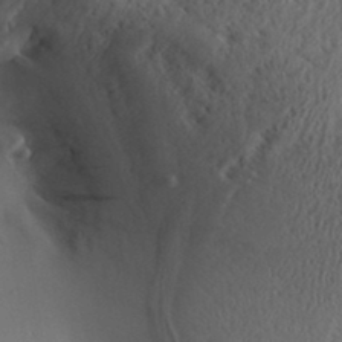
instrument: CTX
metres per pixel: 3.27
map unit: Aa
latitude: 31.5371
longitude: -141.5182
